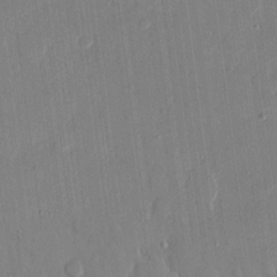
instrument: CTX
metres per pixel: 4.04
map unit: eHh
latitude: 13.1592
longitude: -69.4049
